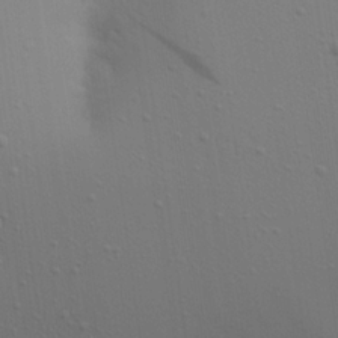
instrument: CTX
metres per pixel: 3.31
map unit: Aa
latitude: 21.8584
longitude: -142.8191
